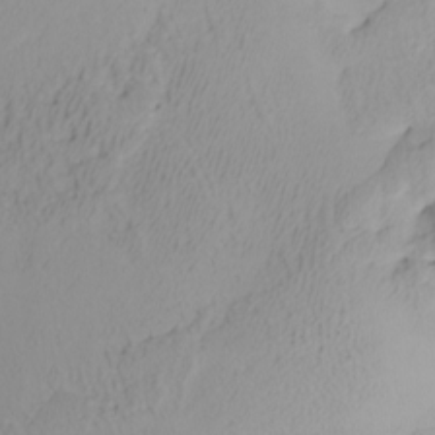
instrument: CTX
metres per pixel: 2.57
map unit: Htu
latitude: -6.7652
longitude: -70.0633
